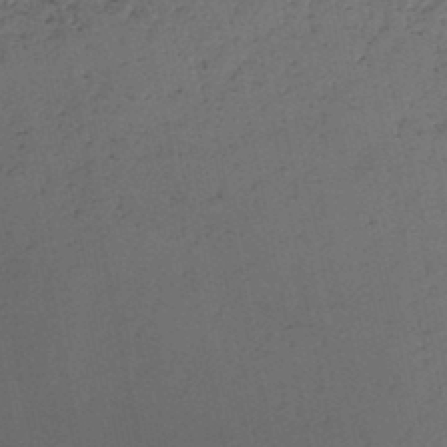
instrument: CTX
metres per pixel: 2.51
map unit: HNb
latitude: -46.0661
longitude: -44.7435
